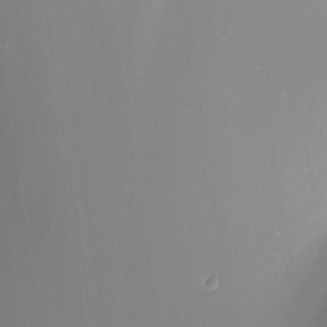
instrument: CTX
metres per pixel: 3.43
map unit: Nhu
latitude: -7.4832
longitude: -93.8394
